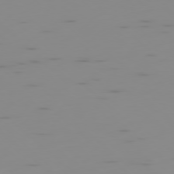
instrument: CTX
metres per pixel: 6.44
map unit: Ap
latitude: -78.1039
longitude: -63.1026
